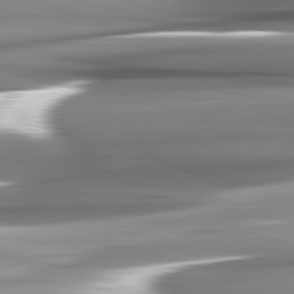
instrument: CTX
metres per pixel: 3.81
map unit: lApd
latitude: 82.4978
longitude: -140.7246
